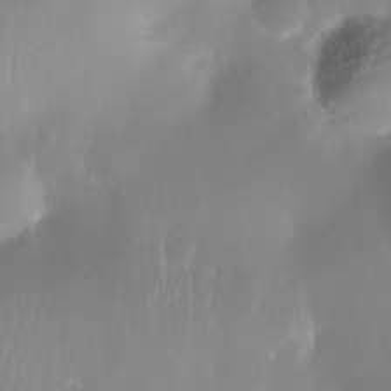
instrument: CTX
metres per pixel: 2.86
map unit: Nhe
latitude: -35.0864
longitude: -131.3293
